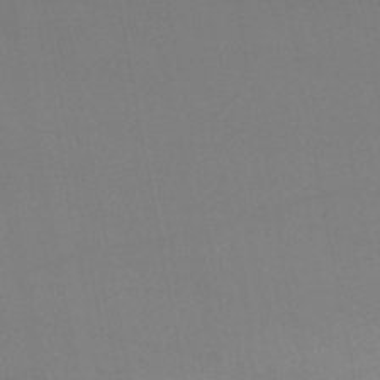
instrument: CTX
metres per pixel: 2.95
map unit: lHb
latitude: -46.5762
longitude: 75.4833
